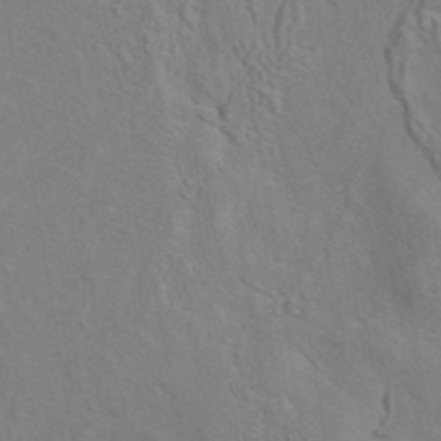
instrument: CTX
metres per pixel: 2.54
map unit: ANa
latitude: 40.4978
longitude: 29.3699
